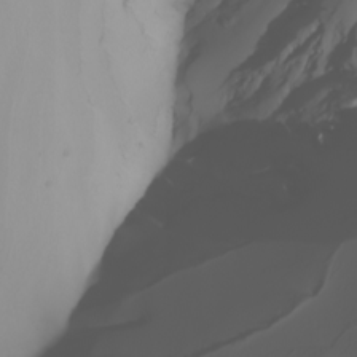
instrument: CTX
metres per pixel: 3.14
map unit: Nhu
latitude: -7.0486
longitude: -94.1200
